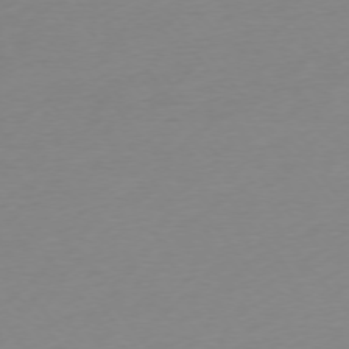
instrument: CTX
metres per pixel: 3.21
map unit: Ap
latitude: -75.1620
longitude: -71.9717
